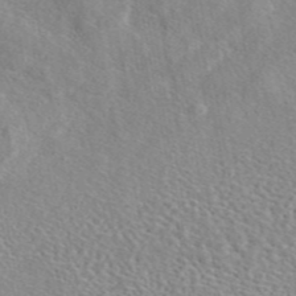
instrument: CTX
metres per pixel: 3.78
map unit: eAb
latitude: 45.3292
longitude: 112.5385
